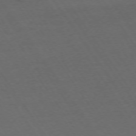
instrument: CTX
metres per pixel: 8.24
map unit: Ap
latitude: -74.1984
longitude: -76.1955
